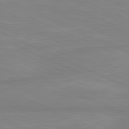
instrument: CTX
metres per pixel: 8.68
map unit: lApd
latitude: 81.4426
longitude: -173.4615
